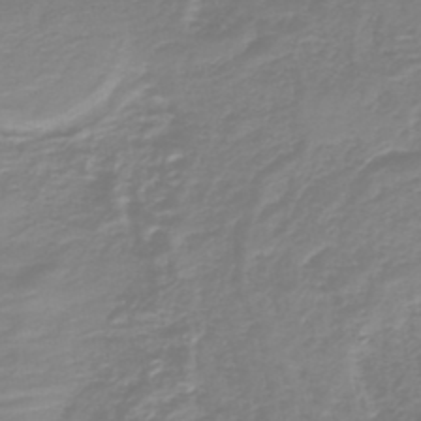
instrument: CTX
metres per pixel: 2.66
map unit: HNb
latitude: -44.6330
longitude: 49.9745
